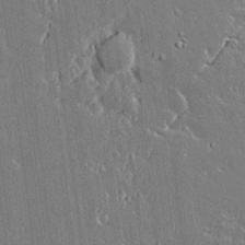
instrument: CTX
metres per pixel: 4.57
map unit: lAvf
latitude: 14.8380
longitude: -128.4979
